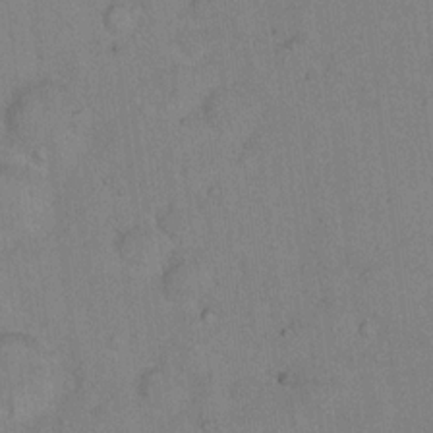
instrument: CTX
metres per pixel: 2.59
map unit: Hto
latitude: 15.3482
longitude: -40.1577
